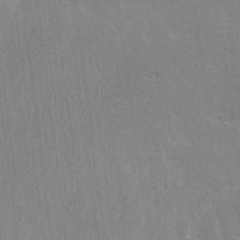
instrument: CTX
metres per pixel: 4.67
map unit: Hve
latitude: 18.9891
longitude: 149.3888
